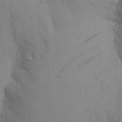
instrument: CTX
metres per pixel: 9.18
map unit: Aa
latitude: 24.6490
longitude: -148.9136
